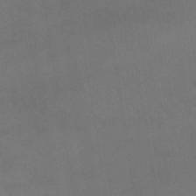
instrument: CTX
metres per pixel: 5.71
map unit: lHb
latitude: -40.8219
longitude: 66.3117
